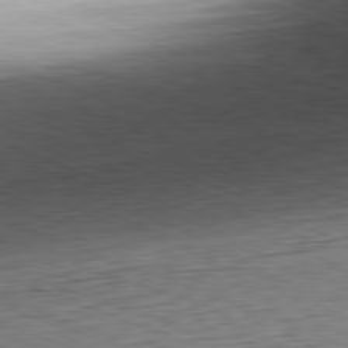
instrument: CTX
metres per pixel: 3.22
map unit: Hpe
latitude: -82.1795
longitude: 15.5399
